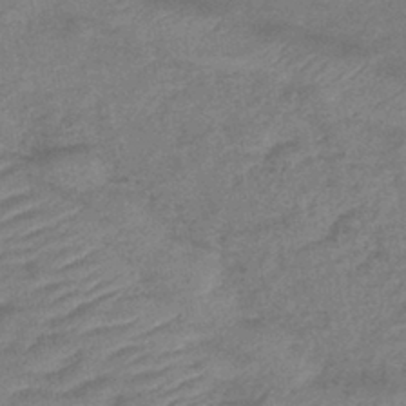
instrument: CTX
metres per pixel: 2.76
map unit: lHb
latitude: -42.3306
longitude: 80.5574
